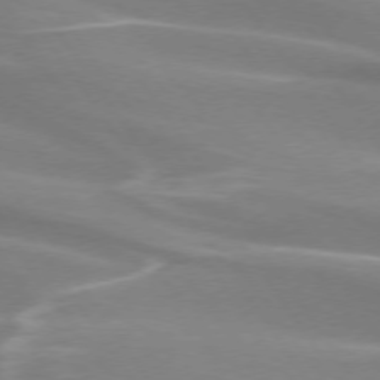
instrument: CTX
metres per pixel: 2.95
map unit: lApd
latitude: 73.9717
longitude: -62.1578
